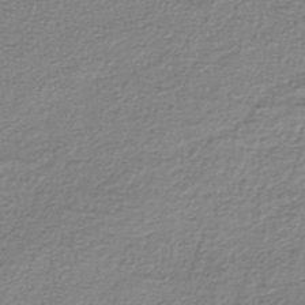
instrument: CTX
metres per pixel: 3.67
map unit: lHb
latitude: -42.2550
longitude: 70.0850
